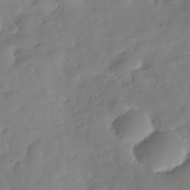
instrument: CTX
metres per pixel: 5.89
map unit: Hve
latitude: -31.4832
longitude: 92.8786
